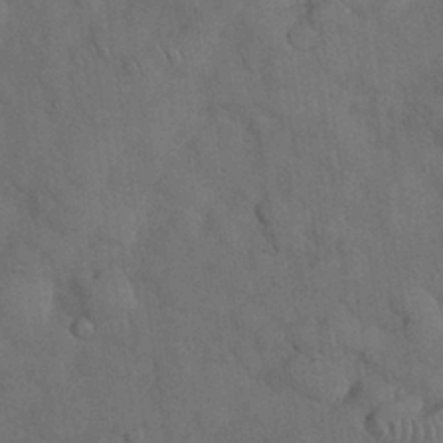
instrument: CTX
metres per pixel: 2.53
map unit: Nhu
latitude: 27.6883
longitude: -69.8206
